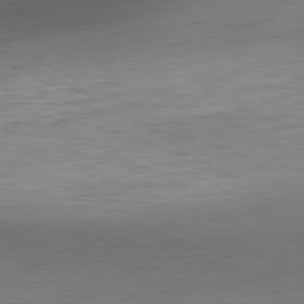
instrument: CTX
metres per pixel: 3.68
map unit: Ap
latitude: -81.2943
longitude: -77.5182
